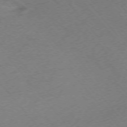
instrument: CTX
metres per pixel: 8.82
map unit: Ap
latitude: -75.5022
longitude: -70.3467
